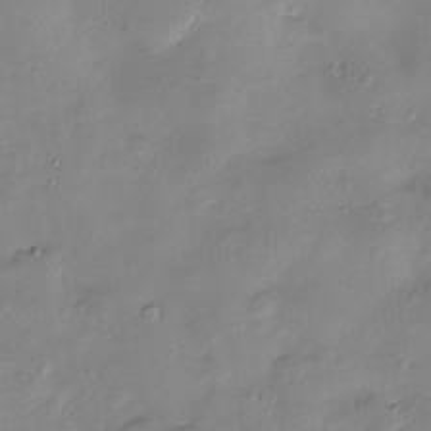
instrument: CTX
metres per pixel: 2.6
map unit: Htu
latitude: -9.0486
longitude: 176.7274
